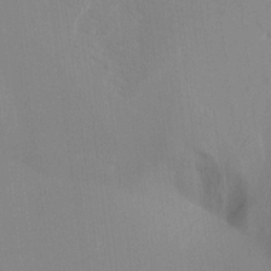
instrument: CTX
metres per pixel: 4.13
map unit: Aa
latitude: 19.7638
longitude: -140.6868
